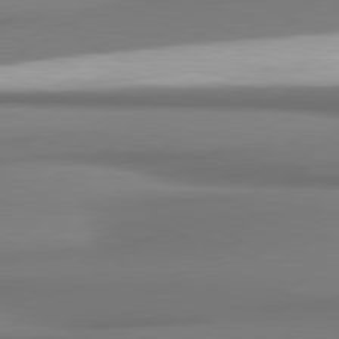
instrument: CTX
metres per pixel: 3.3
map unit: lApd
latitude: 80.7057
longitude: 178.0472
